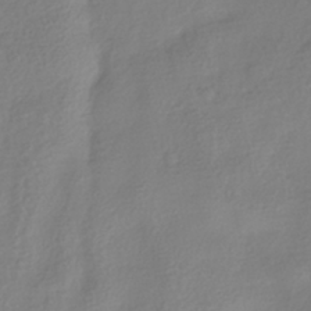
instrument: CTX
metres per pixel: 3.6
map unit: HNhu
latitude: -40.6329
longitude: 97.6911
